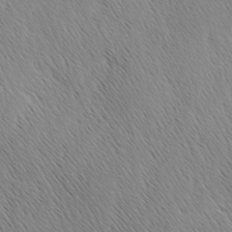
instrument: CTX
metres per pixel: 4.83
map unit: Ave
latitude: 1.1025
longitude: -114.6490
